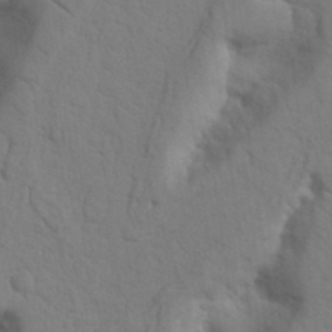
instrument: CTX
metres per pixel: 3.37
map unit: Nhu
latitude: 19.6882
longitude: -76.3467
